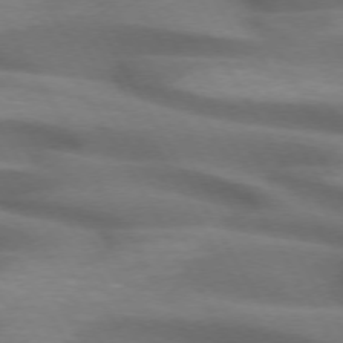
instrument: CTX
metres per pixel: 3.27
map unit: lApd
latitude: 72.5357
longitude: -51.4615
